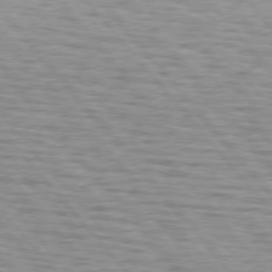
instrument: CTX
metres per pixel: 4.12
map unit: lApd
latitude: 75.6694
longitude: -82.5545
